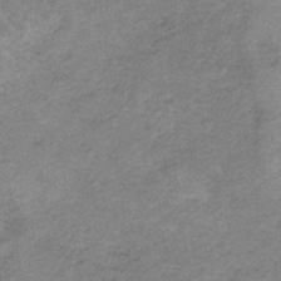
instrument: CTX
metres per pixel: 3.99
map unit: HNb
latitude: -34.6329
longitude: 56.6140
